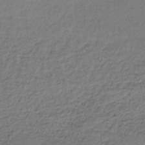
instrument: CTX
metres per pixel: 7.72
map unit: lHb
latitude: -34.7085
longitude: 63.3131
